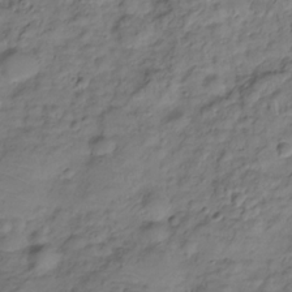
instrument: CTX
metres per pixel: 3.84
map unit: Hve
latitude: -28.8030
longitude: 94.6329
